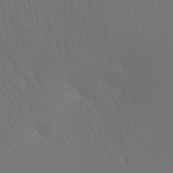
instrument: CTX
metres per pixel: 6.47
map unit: Ht
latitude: -7.7099
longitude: -31.3482
